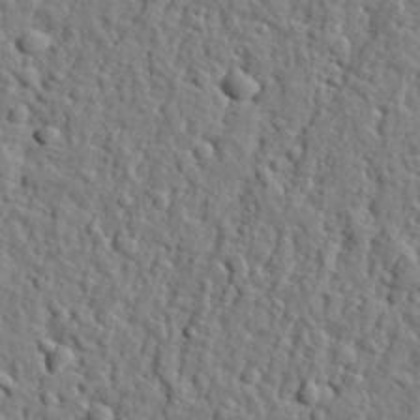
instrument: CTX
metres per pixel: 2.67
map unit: eHh
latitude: 26.7813
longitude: -78.3279
